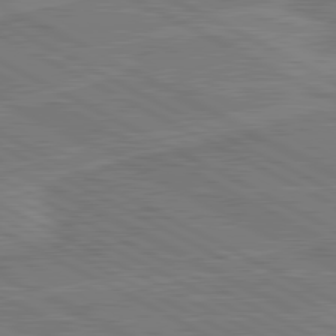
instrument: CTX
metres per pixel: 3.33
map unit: lApd
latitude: 80.9892
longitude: 168.2739
